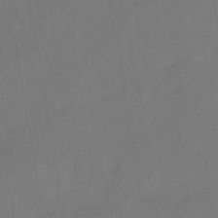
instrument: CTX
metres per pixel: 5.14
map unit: HNb
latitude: -44.6330
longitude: -38.9703
